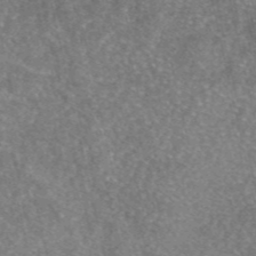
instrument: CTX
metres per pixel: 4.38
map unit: eAb
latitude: 46.4412
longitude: 104.8786
